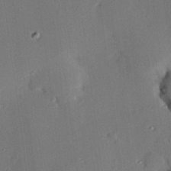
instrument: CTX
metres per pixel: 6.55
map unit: eHh
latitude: 22.9703
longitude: -90.8380
